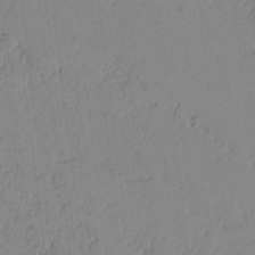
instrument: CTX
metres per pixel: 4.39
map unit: lAvf
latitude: -2.0661
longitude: -105.4049
